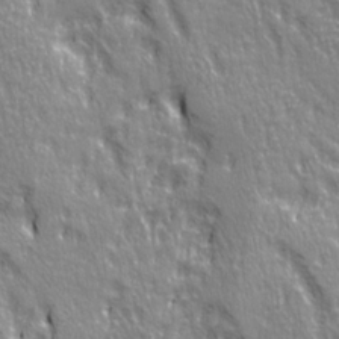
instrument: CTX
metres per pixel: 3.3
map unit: Ave
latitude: 21.4238
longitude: -135.4615
